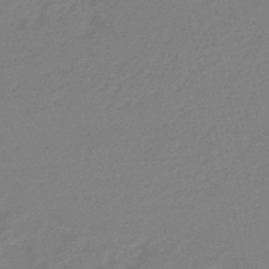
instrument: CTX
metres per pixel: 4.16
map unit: eHb
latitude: -46.6329
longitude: 86.7652
